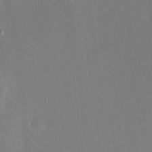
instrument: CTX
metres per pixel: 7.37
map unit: eHh
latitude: 19.0836
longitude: -70.2522
